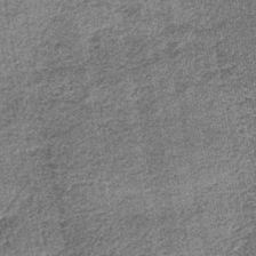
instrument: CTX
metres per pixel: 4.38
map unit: lHb
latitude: -39.1620
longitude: 64.8786
